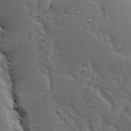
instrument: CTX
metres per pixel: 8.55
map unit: Ave
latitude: 15.6883
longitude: -104.5924
